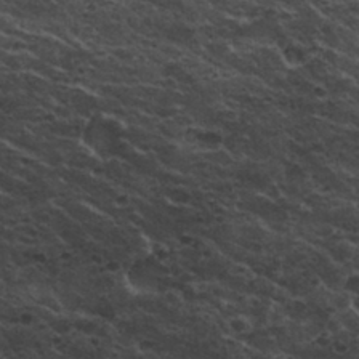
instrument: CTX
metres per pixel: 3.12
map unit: Nhu
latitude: 29.5371
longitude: -53.3104
